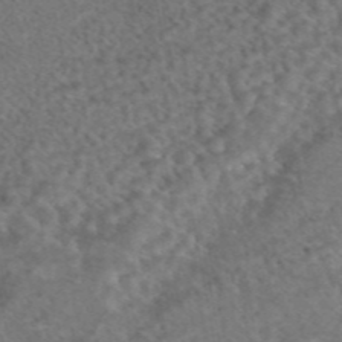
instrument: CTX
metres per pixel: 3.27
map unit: eAb
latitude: 45.3104
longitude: 114.2361
